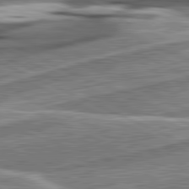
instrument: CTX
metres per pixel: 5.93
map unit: lApd
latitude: 81.7261
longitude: 127.6532
